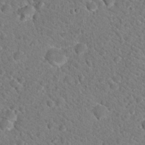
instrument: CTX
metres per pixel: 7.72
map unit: Hto
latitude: 18.8758
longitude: -33.5560
